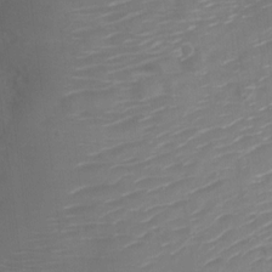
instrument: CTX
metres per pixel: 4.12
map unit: Nve
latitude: -20.3495
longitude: 107.9178
